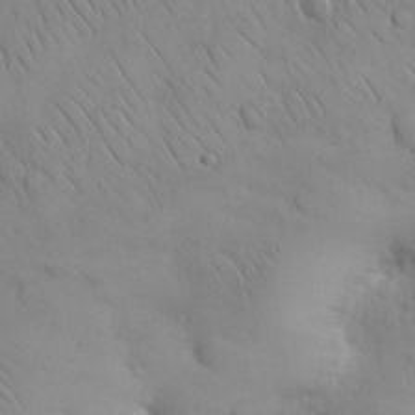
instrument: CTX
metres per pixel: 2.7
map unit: Nhu
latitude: 28.3845
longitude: -68.9325
